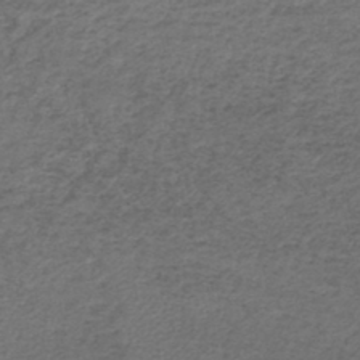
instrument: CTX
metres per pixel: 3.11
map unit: lHb
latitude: -42.1983
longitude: 62.0094
